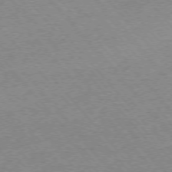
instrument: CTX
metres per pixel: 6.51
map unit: Ap
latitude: -76.3306
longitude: -94.7624
